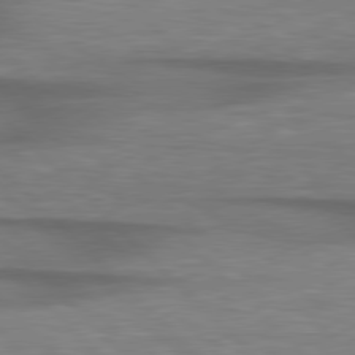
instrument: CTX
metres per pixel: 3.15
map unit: lApd
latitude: 78.9703
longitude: -115.5749
